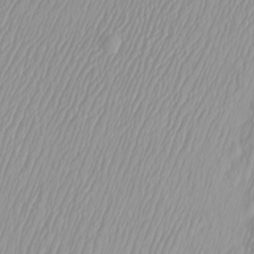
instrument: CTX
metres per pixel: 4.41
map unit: Htu
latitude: -4.1228
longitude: -72.3279
